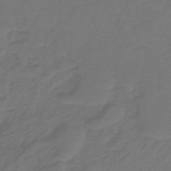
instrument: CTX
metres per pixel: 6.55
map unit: lHb
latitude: -39.3888
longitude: 72.4440
